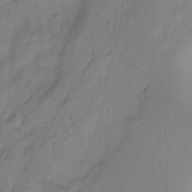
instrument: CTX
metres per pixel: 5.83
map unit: Hto
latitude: -11.7856
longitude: -38.4412
